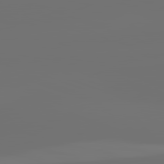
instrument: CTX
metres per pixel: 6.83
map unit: lApd
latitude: 82.1766
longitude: -154.9514
